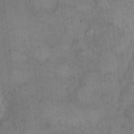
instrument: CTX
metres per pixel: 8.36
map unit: eHh
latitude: 14.9136
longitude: -66.9324
